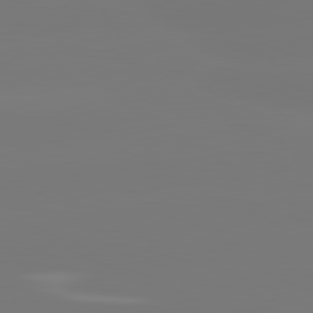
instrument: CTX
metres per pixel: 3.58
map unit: lApd
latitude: 80.9514
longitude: -149.3482
